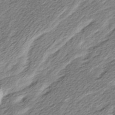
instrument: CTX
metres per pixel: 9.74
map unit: Ave
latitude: 16.4412
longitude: -137.3104
